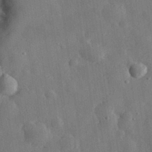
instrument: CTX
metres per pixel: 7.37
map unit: eHh
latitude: 31.4427
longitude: -77.6694
